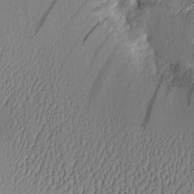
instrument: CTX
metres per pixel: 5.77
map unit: Aa
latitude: 9.8017
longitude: -128.2333
